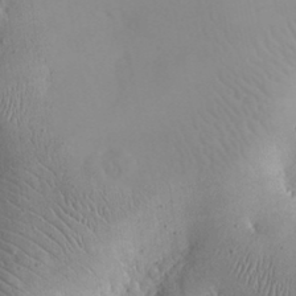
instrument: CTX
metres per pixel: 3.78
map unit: eHh
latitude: 24.6490
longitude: -66.6112
